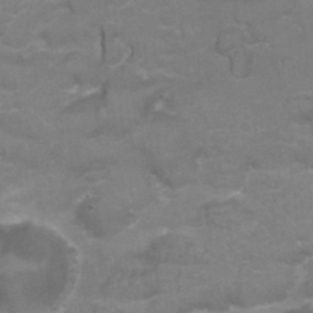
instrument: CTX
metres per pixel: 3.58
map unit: Nhu
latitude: 25.9339
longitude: -53.7450
